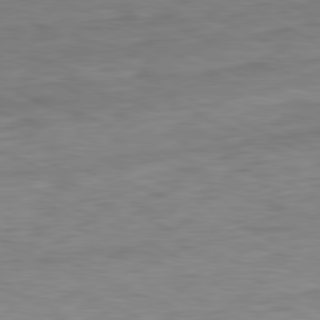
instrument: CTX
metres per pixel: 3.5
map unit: Ap
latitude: -81.4455
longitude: -62.8380
